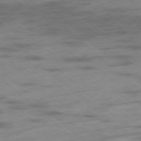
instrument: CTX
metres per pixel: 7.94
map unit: Hpe
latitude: -78.5573
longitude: -23.1214
